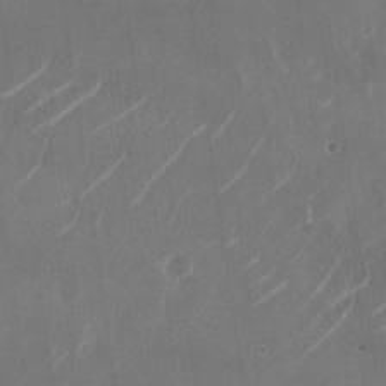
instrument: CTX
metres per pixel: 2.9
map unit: Nhu
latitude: -28.7652
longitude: -71.3481
